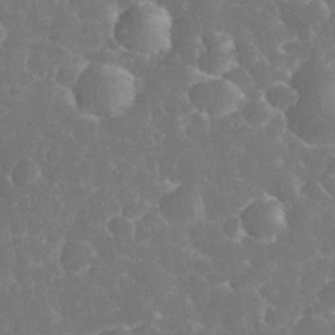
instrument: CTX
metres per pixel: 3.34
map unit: eHh
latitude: 33.8205
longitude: -63.6694
